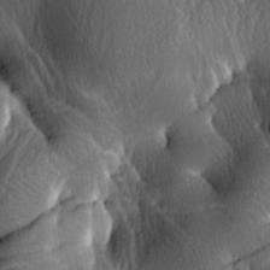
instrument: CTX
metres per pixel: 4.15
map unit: lAa
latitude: -7.2187
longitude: -124.5924
